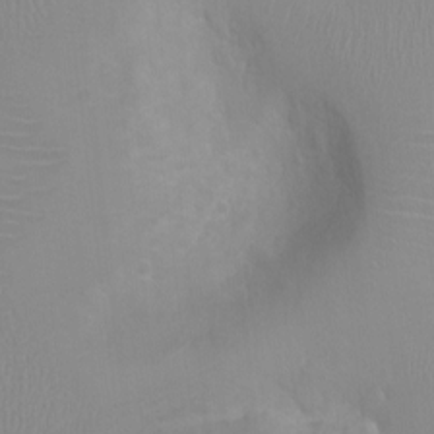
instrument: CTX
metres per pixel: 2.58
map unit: Ht
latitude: -1.7289
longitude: -16.1956
